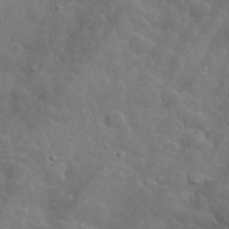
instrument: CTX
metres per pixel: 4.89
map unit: lHvf
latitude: 36.6491
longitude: -87.3104
